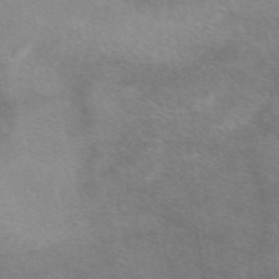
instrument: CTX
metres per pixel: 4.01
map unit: eAb
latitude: 48.1767
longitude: 122.9920
